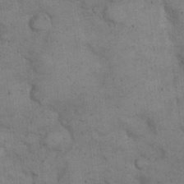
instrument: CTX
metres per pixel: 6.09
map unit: eHh
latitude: 21.8584
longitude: -60.7813
